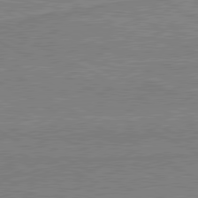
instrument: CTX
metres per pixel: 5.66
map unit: lApd
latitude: 80.4223
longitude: 168.0283
